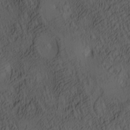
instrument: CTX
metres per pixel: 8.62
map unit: lAa
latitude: 3.9906
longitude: -114.8946
